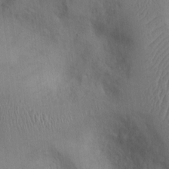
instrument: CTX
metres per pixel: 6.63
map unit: Ht
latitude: 0.3656
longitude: -13.4993
